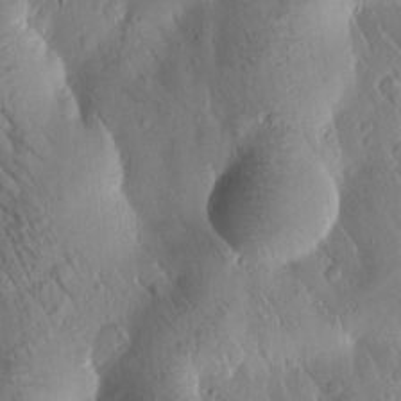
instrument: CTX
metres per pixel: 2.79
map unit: Htu
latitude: -0.7086
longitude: 171.4455
